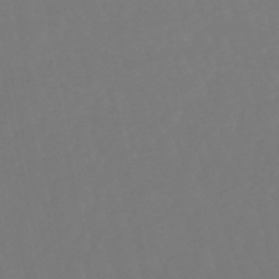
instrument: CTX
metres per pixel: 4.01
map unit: lHb
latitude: -50.4062
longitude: 80.0094
